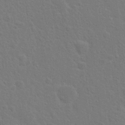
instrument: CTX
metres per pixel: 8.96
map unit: Hto
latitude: 17.4237
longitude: -41.2725
